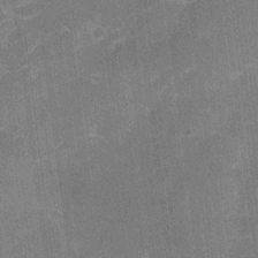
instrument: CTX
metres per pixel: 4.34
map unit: Nhu
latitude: -16.2740
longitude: -58.2900
